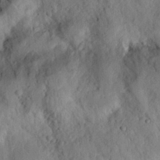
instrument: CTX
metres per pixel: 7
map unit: eHh
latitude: 23.9717
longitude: -79.7261
